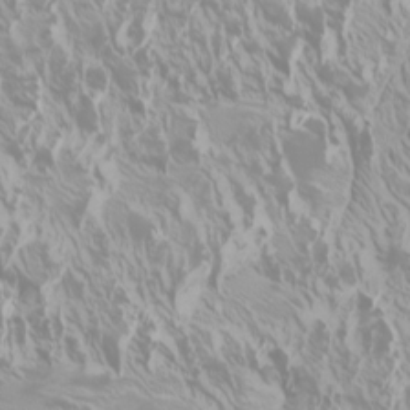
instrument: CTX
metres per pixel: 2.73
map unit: Htu
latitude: -6.2928
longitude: -72.2334
